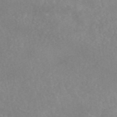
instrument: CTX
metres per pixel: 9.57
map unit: eAb
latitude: 45.8016
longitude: 126.5951
